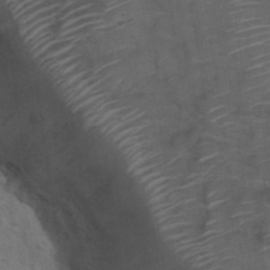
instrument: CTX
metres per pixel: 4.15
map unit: Hto
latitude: 34.4601
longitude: -51.4048
